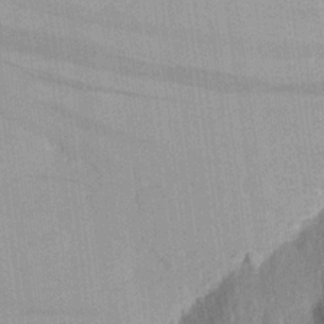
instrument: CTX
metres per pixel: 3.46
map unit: Aa
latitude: 26.4979
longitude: -145.1403
